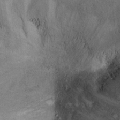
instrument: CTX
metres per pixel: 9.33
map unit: Ht
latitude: 12.2145
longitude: -39.2159
